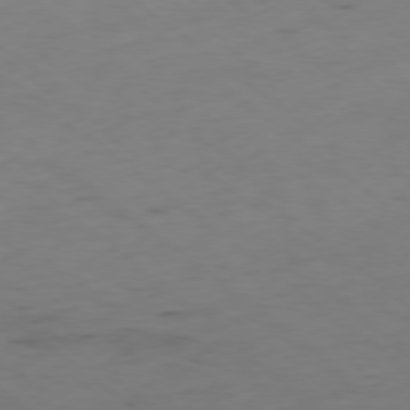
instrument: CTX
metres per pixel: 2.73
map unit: Hpe
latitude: -78.7463
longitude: 16.7841
